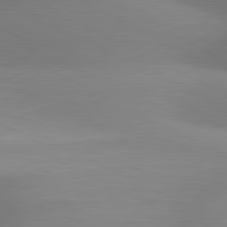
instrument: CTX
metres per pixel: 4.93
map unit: lApd
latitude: 81.1403
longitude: 132.5574
